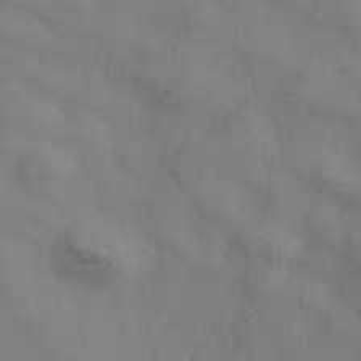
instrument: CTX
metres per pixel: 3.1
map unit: Nhe
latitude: -37.1998
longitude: 138.8786
